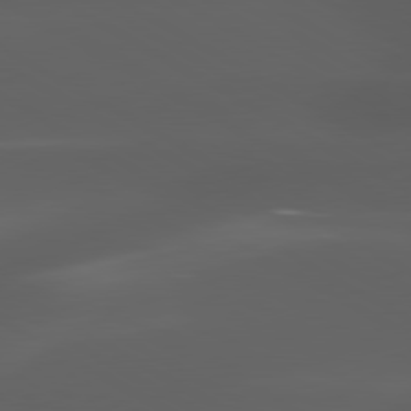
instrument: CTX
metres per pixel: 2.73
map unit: lApd
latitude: 80.3089
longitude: -144.3845
